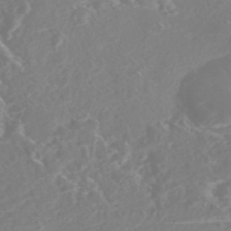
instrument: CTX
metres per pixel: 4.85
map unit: Nhe
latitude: -46.9730
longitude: -171.4237
